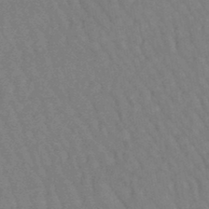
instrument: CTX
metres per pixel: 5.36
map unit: eHb
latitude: -46.4440
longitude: 80.4818
